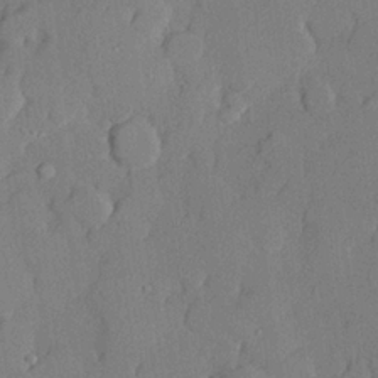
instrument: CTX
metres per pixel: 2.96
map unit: lHvf
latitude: 21.3671
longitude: 145.6155
